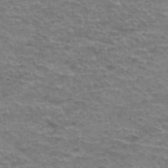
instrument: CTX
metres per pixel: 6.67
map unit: Hto
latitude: 37.7828
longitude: -41.9528
